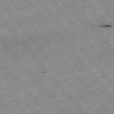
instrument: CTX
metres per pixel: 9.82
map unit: Hpe
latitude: -75.4266
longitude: -17.9339
